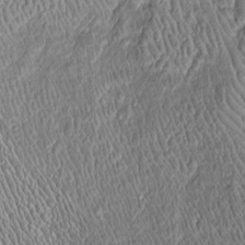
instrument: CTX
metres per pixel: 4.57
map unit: Htu
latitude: -6.5007
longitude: 157.4643
